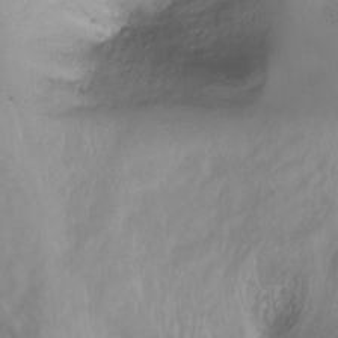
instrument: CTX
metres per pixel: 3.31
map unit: Hto
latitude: -13.3321
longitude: -40.8191
